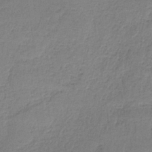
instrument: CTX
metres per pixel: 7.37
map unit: HNb
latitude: -35.3510
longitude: 58.6140
